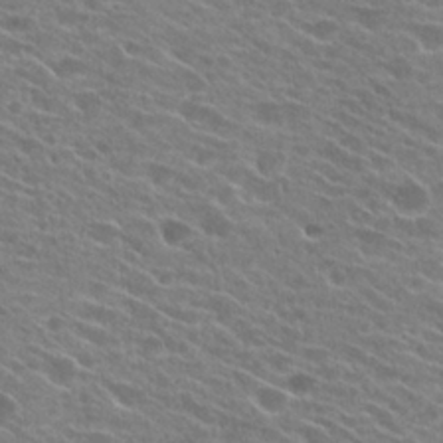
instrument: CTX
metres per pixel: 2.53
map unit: Hto
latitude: 24.9513
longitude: -42.8947
